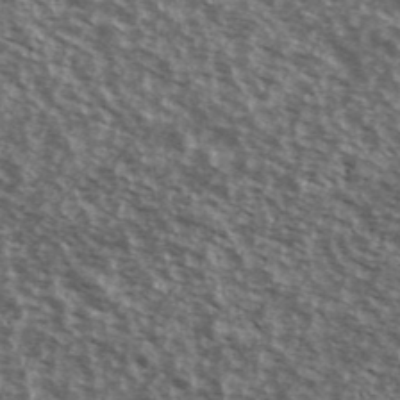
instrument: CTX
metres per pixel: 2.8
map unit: Ave
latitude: 39.8772
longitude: -108.5923
